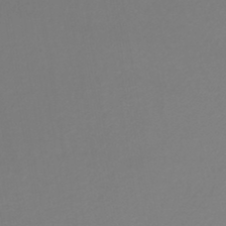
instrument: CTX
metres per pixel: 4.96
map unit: lHb
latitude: -45.2754
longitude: 76.5574
